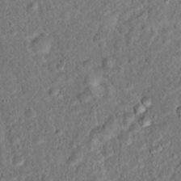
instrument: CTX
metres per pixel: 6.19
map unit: Hto
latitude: 17.3482
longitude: -37.6505
